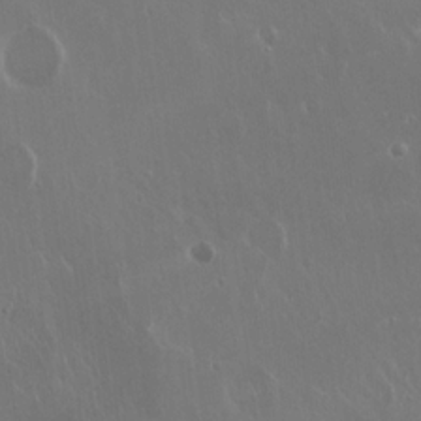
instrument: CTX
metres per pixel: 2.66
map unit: Hto
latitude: 18.7813
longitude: -56.8380
